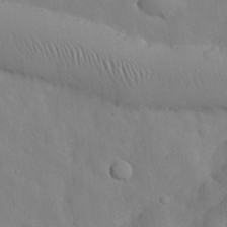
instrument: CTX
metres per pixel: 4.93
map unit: Nhu
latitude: 26.7624
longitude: -72.5357
